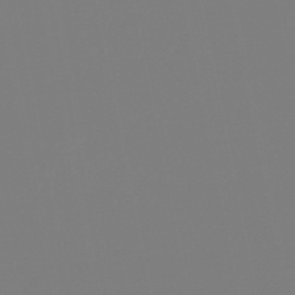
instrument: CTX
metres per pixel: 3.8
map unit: eHb
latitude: -49.6911
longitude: 85.0486
